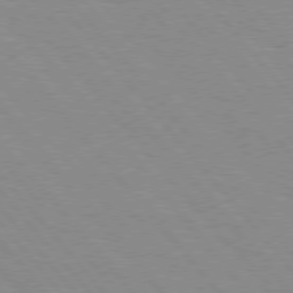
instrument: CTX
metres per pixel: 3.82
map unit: Hpe
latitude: 76.3467
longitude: -153.3671
